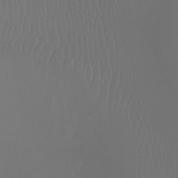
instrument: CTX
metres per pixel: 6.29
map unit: Ht
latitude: -7.4454
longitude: -31.8395
